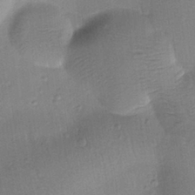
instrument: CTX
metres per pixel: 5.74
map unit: Htu
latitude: 0.1011
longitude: 172.9542
